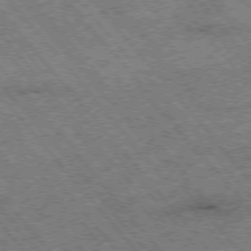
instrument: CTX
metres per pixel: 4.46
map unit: Hpe
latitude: -76.3684
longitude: -20.3279
